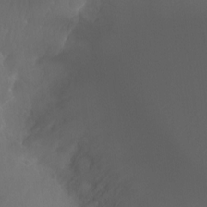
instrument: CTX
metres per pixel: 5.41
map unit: Htu
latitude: -7.9178
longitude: -33.6694
